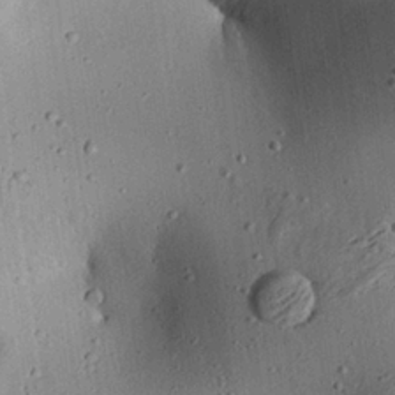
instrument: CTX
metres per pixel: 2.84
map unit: Aa
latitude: 27.1592
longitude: -130.4034
